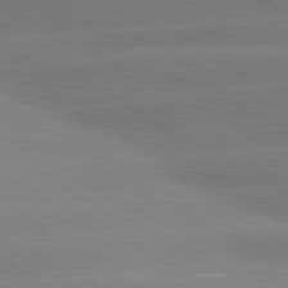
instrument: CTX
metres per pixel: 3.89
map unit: lApd
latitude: 80.9325
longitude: -150.1389
